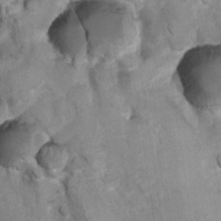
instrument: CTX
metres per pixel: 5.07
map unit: Ht
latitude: 4.3467
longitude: -29.7260
